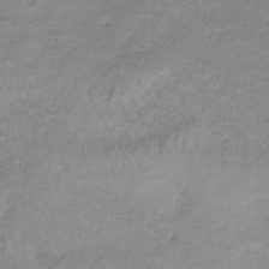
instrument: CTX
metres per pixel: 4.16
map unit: lHb
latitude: -33.5022
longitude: 70.1795
